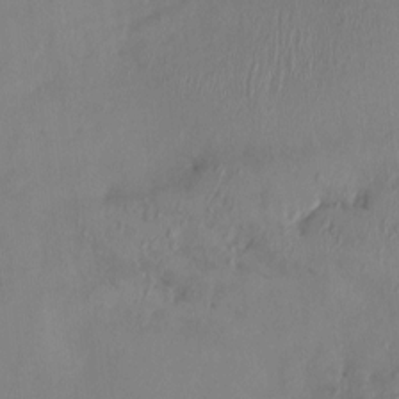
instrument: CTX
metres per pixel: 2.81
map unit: HNhu
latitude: 4.1011
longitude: -4.8947
